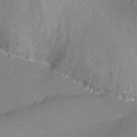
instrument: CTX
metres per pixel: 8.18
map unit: Ht
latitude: -17.4833
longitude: -44.1578
